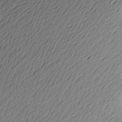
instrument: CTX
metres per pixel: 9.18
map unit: Aa
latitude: 21.1781
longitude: -144.6301
